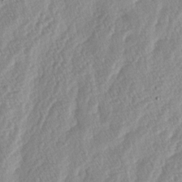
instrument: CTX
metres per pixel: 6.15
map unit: lAa
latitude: -5.1053
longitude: -129.8205
